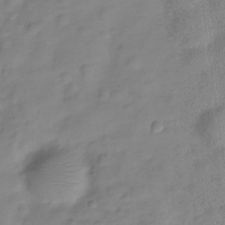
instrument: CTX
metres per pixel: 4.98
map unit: Hve
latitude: -29.0109
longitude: 93.9556
